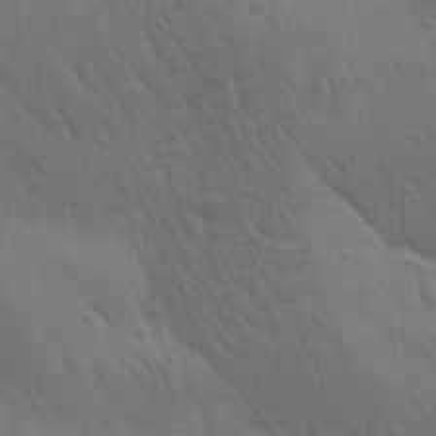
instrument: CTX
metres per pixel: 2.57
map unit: Aa
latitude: 25.9528
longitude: -141.9150
